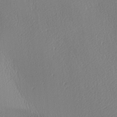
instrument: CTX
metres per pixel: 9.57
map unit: lAa
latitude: -9.2754
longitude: -128.1578
